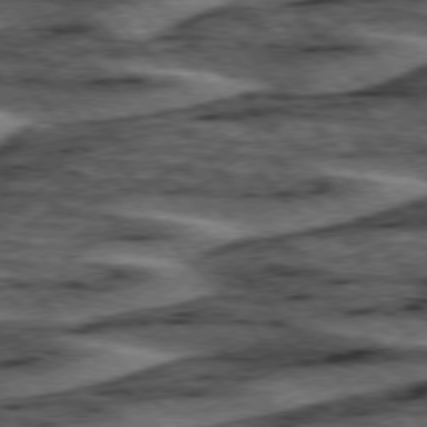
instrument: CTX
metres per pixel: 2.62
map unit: lApd
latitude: 75.8583
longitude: -77.2348
